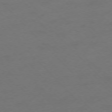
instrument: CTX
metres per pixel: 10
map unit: Ap
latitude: -77.3321
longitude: -71.6316
